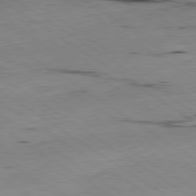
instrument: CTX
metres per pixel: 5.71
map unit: Hpe
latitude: -80.5385
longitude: 23.9367
